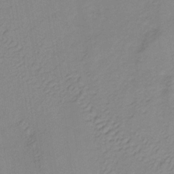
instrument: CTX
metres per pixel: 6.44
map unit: lHb
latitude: -35.7667
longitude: 72.3117
